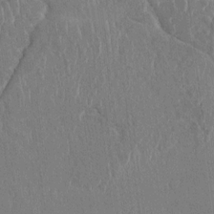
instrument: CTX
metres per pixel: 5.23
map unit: HNhu
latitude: 4.4412
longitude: -6.4979
